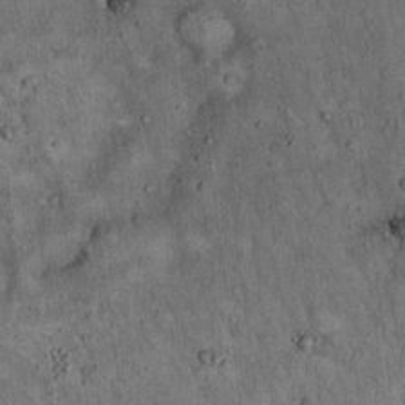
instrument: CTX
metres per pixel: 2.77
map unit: Hto
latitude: 15.5183
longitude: -58.9325
